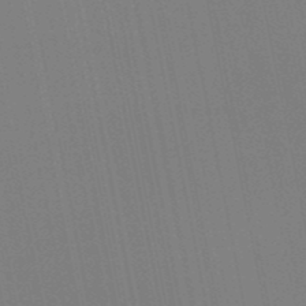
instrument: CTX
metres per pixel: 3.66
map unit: HNb
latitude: -51.1809
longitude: -47.0648
